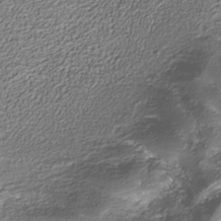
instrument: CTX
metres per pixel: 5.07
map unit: Nhe
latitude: -38.0661
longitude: -87.8772
